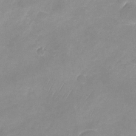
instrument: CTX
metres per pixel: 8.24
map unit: Nhu
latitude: -24.5196
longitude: -69.9528
